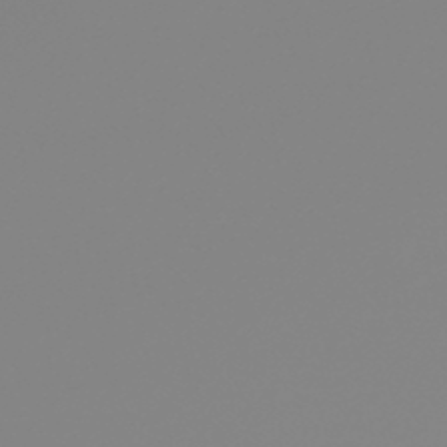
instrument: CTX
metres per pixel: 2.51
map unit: lHb
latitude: -44.8786
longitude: 79.2565
